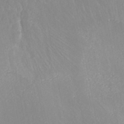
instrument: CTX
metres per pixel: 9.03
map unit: HNhu
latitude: -47.1242
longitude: 97.1053
